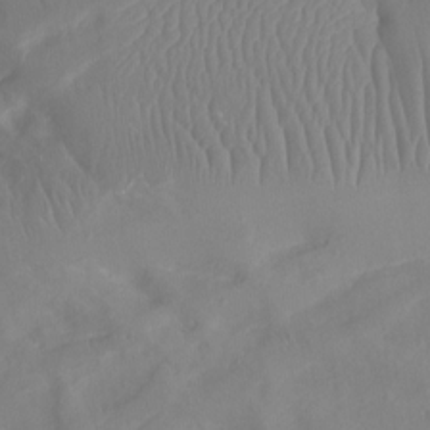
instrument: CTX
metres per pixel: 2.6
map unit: Ht
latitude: -4.4818
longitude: -26.5735
